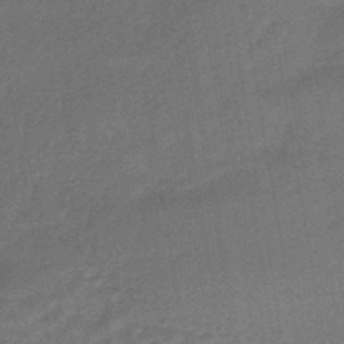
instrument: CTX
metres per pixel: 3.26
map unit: HNhu
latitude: -45.5210
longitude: 91.1809
